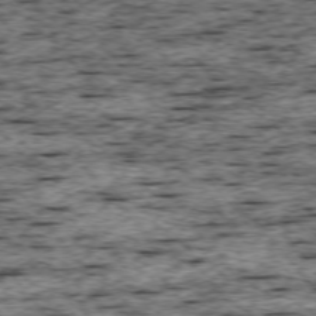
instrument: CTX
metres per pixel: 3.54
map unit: Ap
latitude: -75.4455
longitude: -92.4034
